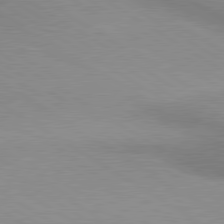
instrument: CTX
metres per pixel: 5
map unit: lApd
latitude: 80.0255
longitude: 166.9353
